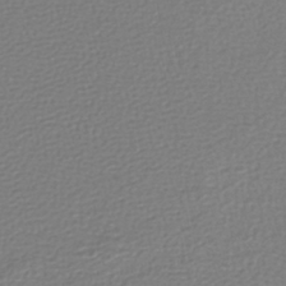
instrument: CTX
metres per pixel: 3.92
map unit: lHb
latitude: -43.4454
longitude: 72.3306
